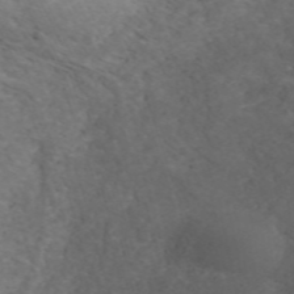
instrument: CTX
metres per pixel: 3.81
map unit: ANa
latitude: 41.8583
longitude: 34.3306
